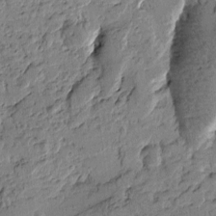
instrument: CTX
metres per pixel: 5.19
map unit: Htu
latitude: -1.1243
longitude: -176.2900
